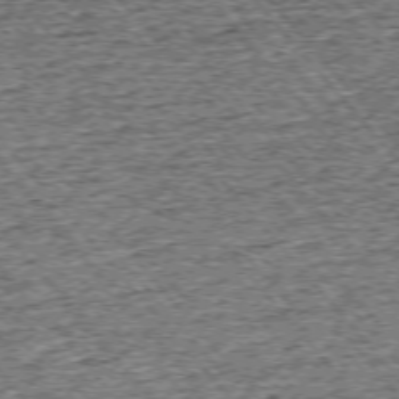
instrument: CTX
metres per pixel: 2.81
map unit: Ap
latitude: -75.5211
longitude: -91.1592
